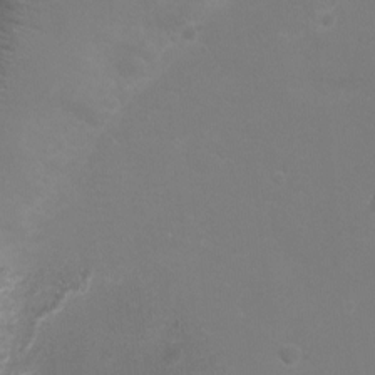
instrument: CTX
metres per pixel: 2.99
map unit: Ht
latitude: -2.8596
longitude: -19.3292
